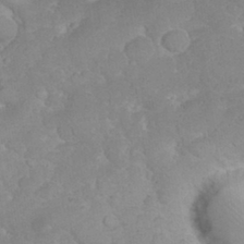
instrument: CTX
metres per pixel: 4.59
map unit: eHh
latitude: 32.0822
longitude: -60.0255
